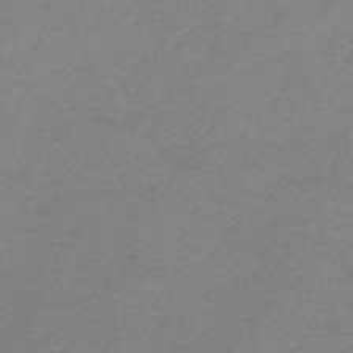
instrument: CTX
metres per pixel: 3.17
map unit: HNb
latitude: -33.8801
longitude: 60.9542
